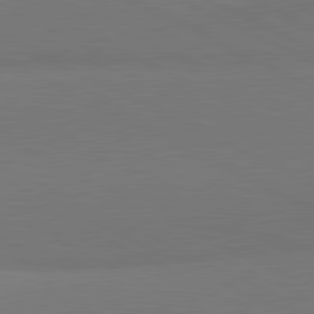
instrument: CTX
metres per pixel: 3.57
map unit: lApd
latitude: 81.6694
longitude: 151.1242
